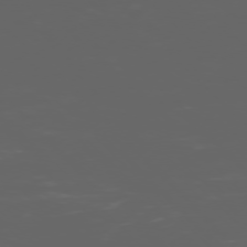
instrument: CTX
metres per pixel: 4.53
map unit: Ap
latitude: -76.3306
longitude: -75.1025
